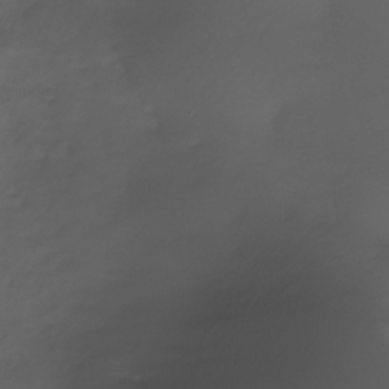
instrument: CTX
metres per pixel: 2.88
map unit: Nhe
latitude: -33.0487
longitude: -88.1011
